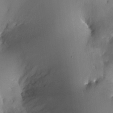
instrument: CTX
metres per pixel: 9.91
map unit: HNhu
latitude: 7.9150
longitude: -0.2144
